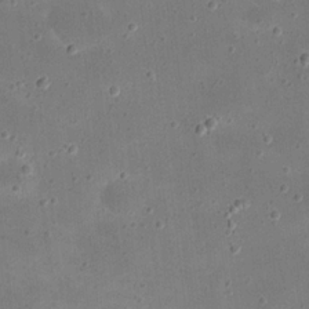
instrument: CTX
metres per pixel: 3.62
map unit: eHh
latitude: 20.7624
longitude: -63.6127
